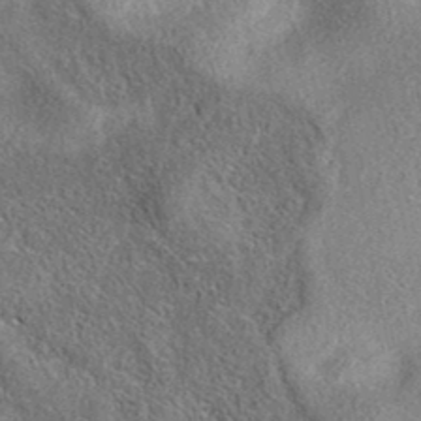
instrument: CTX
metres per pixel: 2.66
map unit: eAb
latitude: 36.5546
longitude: 112.6141
